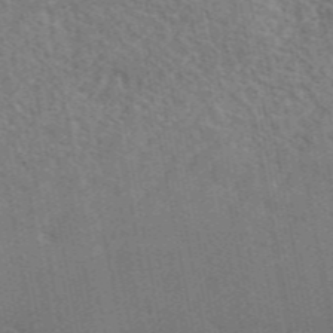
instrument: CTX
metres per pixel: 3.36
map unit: ANa
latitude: 48.1767
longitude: -75.3671
